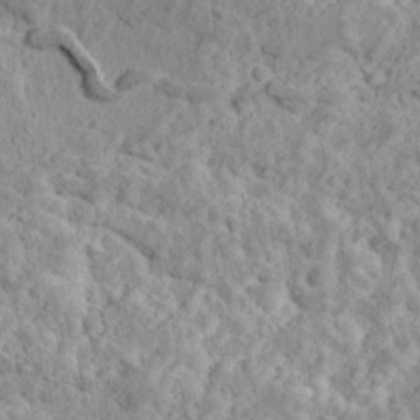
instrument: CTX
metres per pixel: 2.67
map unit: Ave
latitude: 18.1955
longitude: -135.1970
